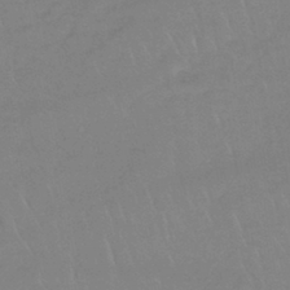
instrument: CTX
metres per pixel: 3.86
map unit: lHb
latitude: -41.0486
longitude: 61.5966
